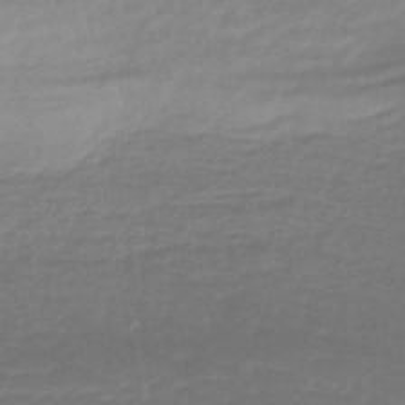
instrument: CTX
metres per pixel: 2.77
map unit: lHb
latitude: -41.6911
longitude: 59.1809
